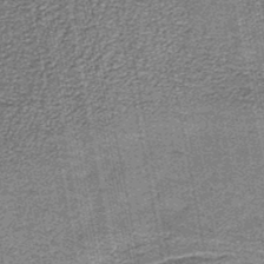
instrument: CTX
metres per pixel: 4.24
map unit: eAb
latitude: -36.1039
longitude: 51.6722
